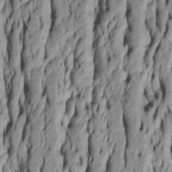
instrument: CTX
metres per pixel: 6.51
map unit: Htu
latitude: -5.5966
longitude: 152.0850
